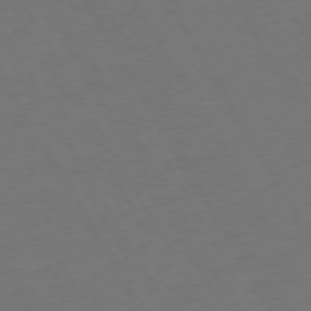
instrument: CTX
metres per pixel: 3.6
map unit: Hpe
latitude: 73.1970
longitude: -127.5371
